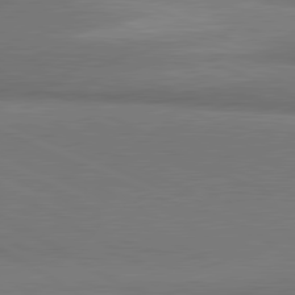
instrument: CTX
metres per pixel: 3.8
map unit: lApd
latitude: 81.3671
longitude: 160.6330
